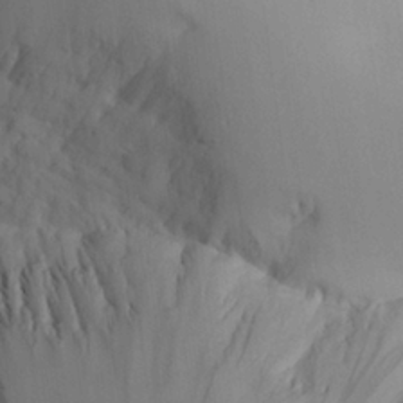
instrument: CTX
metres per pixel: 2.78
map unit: Aa
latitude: 25.3670
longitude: -132.4223
